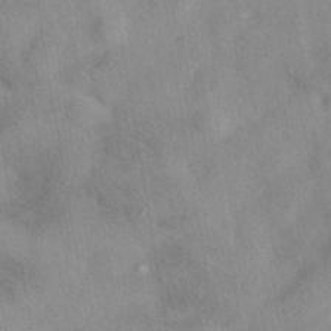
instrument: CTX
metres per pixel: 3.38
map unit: eAb
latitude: 40.6301
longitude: 108.6896
